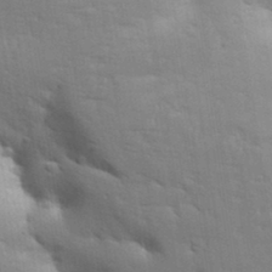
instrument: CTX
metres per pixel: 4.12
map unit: Aa
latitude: 32.7624
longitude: -145.0836
